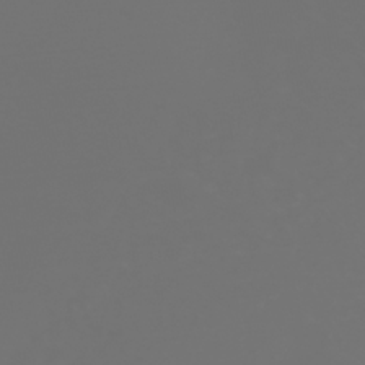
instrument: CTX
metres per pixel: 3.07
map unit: Nhu
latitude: -41.3321
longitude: -83.5560
